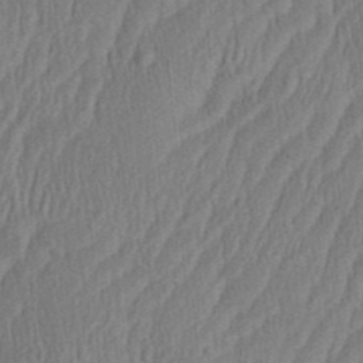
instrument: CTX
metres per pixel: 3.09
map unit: Aa
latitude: 28.4790
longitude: -138.3089
